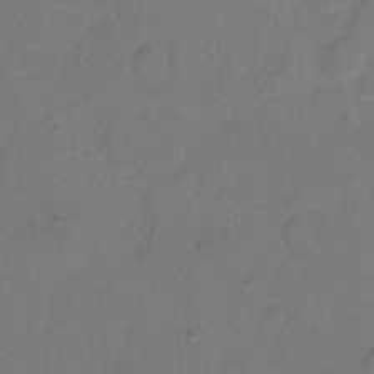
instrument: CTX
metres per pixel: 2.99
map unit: Hto
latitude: 7.5182
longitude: -61.6505
